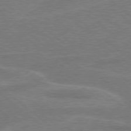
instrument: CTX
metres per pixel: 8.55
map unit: Hpe
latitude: 78.2901
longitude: -153.3671
